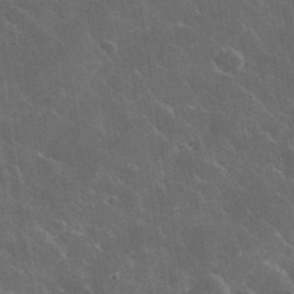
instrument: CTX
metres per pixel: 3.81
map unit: lHvf
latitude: 35.8016
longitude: -92.2522
